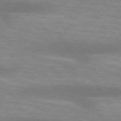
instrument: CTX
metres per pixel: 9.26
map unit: lApd
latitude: 74.9514
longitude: -49.3293
